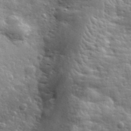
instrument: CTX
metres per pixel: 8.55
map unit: lHvf
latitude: 34.1200
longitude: -81.5749
